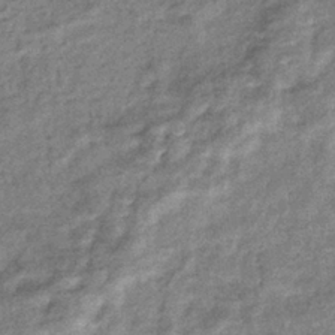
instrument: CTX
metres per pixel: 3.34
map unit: eHb
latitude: -37.7477
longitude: 78.9541
